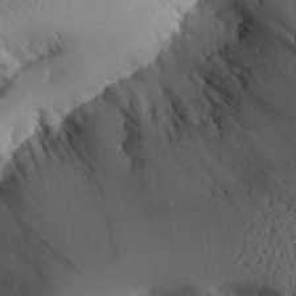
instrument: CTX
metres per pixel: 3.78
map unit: Aa
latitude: 25.7449
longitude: -128.8002
